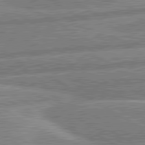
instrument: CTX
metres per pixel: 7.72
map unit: lApd
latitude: 80.7246
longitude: -170.4790
